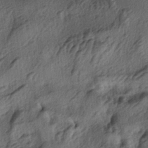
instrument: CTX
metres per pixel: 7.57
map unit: lAa
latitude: -4.9541
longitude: -124.0444
